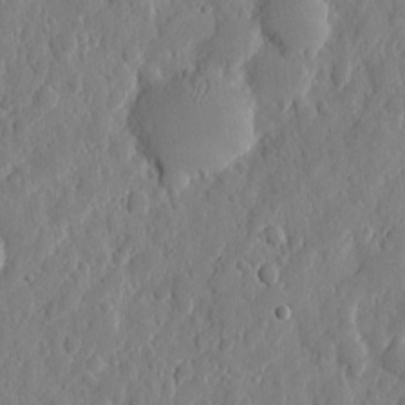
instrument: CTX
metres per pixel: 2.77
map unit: eHh
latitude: 6.7813
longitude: -72.6869
